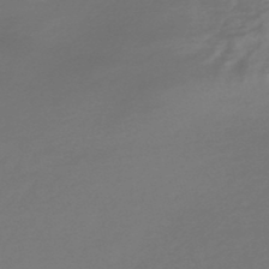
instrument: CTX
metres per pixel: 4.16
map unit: lHb
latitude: -47.6344
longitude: 65.1620
